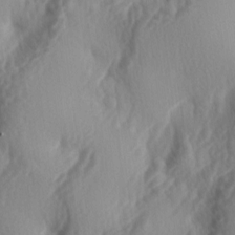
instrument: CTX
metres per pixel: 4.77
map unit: lAa
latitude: -4.7085
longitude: -123.5371
